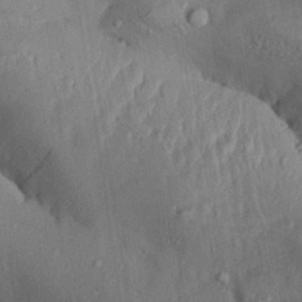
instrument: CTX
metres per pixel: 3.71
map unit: Aa
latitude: 30.4223
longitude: -133.0647
